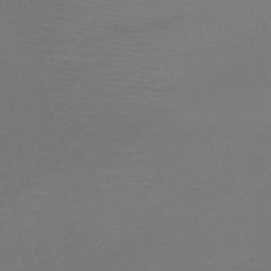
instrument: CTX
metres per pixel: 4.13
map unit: HNb
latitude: -50.7652
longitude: -41.9528
